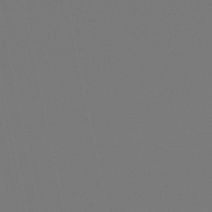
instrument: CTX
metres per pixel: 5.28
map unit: lHb
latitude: -50.5007
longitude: 80.0283
